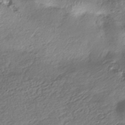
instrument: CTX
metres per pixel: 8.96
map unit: HNhu
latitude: -41.9178
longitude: 98.3306
